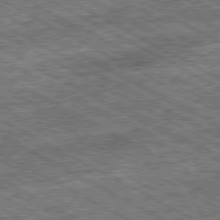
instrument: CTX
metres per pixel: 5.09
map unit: Ap
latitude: -80.3307
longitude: -78.5357
